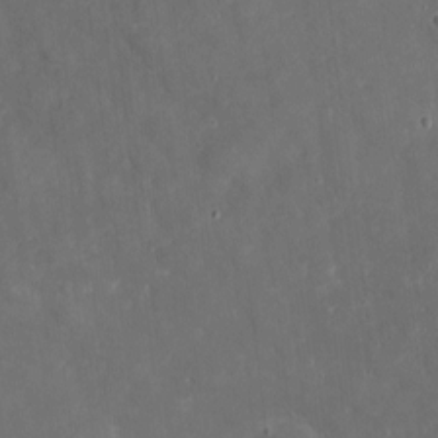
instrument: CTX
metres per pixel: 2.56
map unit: eHh
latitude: 4.4412
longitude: -70.1956
